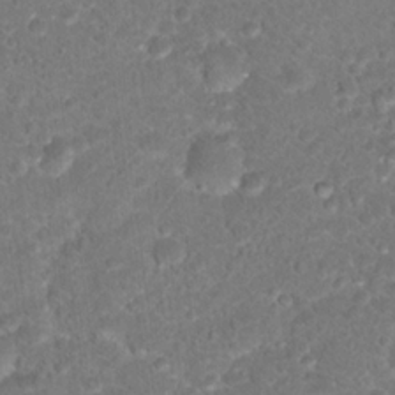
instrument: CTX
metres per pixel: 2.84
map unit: Hto
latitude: 18.0822
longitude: -37.4805
